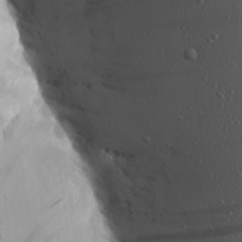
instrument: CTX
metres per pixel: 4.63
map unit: Aa
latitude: 17.3482
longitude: -147.8206
